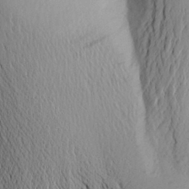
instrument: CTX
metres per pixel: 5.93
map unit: Aa
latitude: 25.4615
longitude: -149.5749
